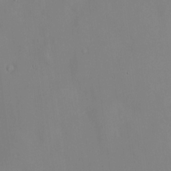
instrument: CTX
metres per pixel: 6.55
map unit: HNhu
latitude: 14.0255
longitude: 13.8422
